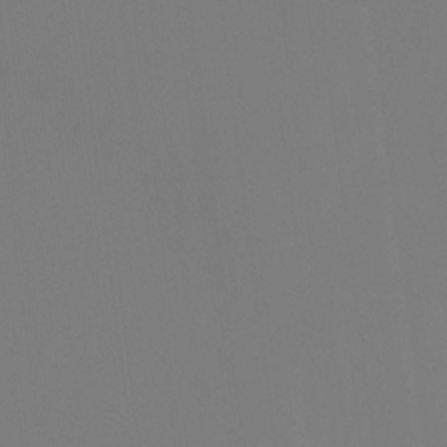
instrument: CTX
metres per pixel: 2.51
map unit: Ht
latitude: -6.2928
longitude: -20.2334
